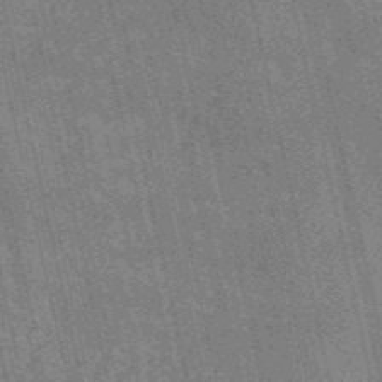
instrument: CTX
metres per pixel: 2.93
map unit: HNb
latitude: -53.1809
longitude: -38.1200
